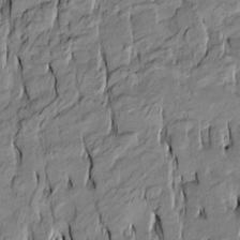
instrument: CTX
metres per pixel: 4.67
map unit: Htu
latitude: -10.2740
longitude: 176.9164
